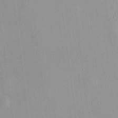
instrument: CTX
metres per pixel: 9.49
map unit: HNhu
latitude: 11.4616
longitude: 10.8597
